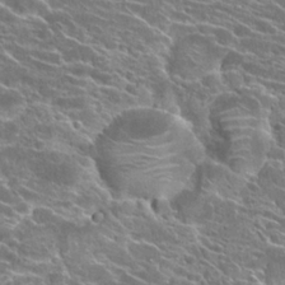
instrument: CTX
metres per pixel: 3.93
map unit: Hto
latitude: 23.2537
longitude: -40.9702
